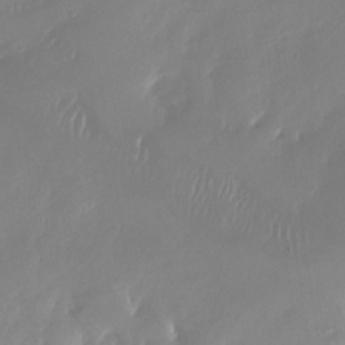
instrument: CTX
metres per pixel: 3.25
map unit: Nhu
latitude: -27.2375
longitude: -61.1781
